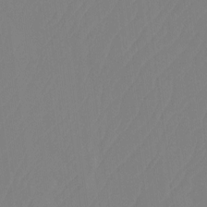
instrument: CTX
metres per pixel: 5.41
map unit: Ht
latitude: -14.2362
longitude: -50.0822
